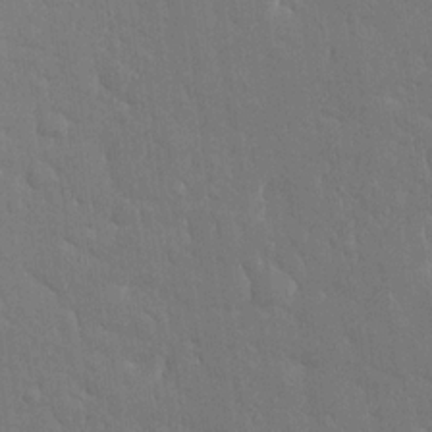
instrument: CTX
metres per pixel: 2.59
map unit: Ave
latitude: 18.0633
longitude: -140.8380
